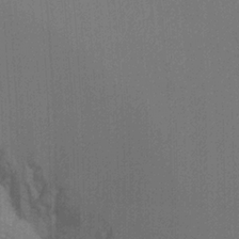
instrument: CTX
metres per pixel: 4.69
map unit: Ht
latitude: -16.3873
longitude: -47.7072
